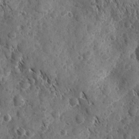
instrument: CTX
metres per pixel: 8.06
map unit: Ave
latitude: -9.9556
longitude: -118.8569
